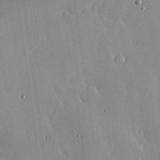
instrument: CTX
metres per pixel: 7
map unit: eHh
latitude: 24.0633
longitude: -90.8758
